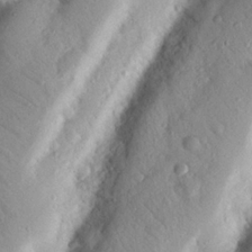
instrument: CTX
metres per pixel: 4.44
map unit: Nhu
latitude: 19.4804
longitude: -77.2726
